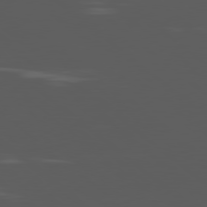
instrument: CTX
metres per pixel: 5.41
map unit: Ap
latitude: -80.1228
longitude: -53.9339
